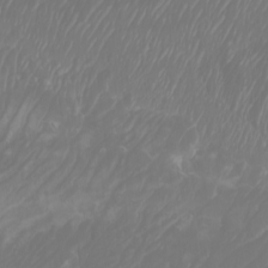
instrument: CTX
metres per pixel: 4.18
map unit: Htu
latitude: -6.4818
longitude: -74.3845
